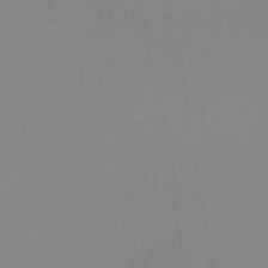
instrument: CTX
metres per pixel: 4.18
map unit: HNb
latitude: -51.0675
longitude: -52.6680
